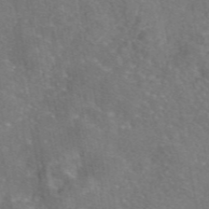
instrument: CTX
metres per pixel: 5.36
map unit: eAb
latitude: 46.5735
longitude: 106.5763
